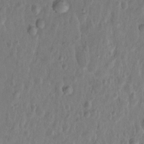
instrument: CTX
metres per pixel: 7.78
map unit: Hto
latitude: -12.0472
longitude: -38.9136
